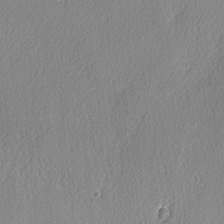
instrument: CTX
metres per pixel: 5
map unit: lAvf
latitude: -4.0094
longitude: -108.1766
